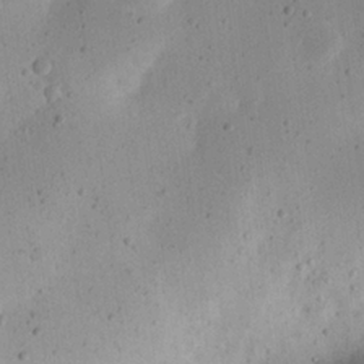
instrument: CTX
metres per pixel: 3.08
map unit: eHh
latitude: 23.4804
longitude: -68.9892
